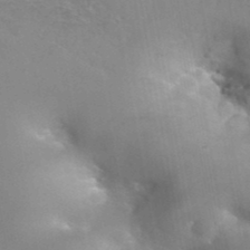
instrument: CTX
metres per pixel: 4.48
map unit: Hto
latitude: 37.5371
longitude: -42.2523
